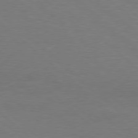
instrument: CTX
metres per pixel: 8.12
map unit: Hpe
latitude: 78.3656
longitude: -150.4412
